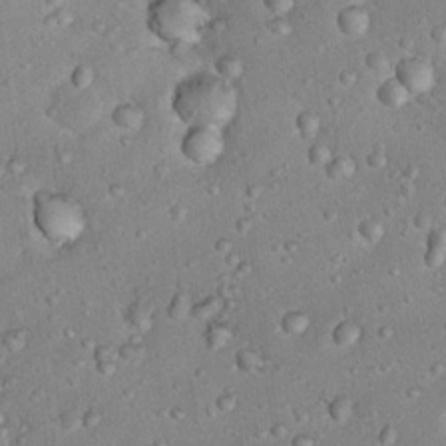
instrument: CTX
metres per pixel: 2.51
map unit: Nhu
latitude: 17.5371
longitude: -29.6316
